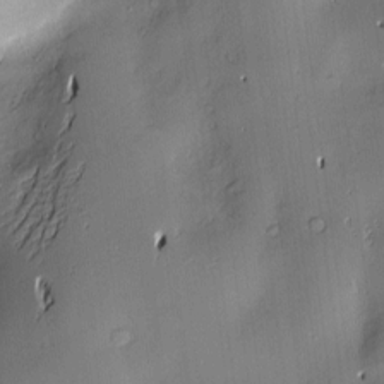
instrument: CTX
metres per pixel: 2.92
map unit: Hve
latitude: -9.9556
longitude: 174.3306
